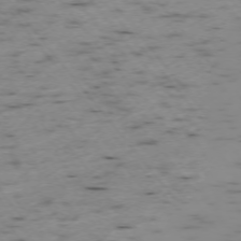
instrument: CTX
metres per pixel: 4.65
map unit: Ap
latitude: -73.8233
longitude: -73.1970
